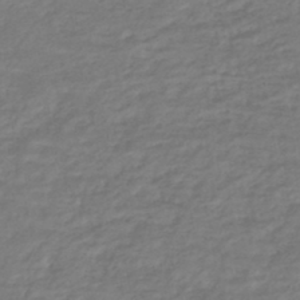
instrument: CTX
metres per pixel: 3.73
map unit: HNhu
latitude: -45.3510
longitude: 98.1795
